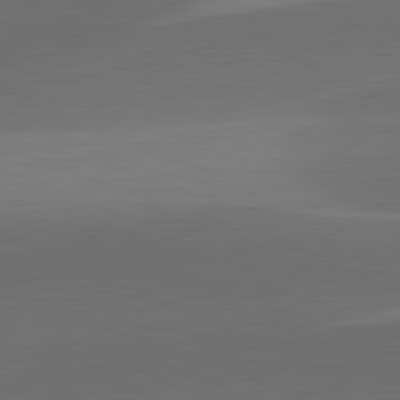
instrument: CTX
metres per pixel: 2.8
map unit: lApd
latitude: 81.7450
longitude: 131.6344
